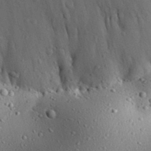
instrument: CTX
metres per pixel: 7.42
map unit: Aa
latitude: 31.2726
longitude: -134.2900
